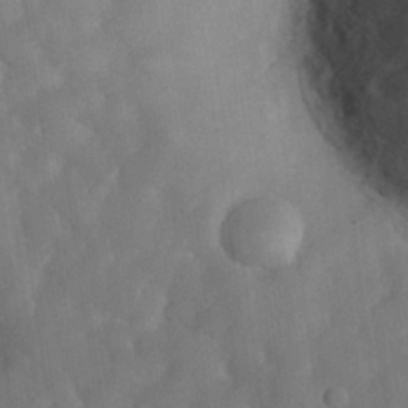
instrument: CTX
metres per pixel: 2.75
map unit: Nhu
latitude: 27.7828
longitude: -65.4426
